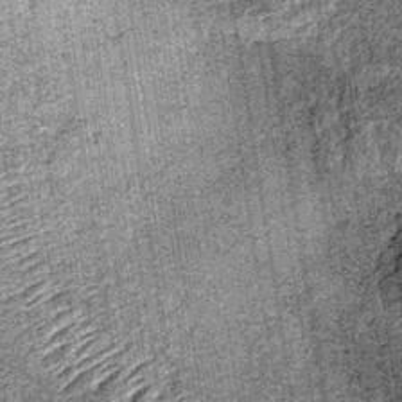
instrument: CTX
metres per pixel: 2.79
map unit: lHb
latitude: -37.2942
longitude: 67.3699
